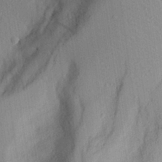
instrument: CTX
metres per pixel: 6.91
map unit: Aa
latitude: 28.4223
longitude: -145.9150
